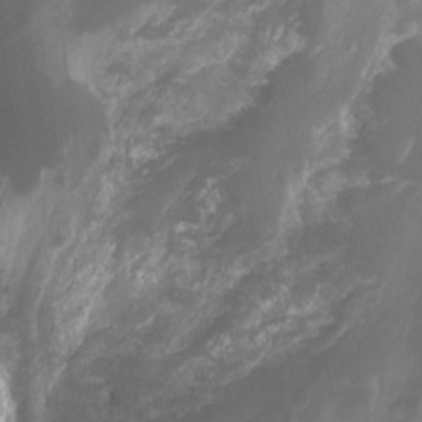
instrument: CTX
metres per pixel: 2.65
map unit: Nhu
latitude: -12.9353
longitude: -64.5735
